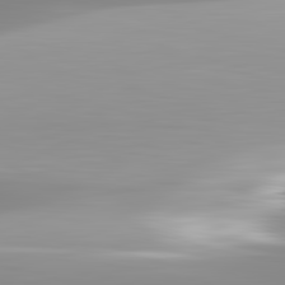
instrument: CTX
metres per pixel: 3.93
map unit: lApd
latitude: 82.8569
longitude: -139.2537
